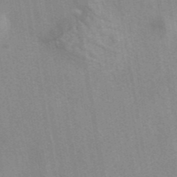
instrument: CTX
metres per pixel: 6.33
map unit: eAb
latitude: 42.1200
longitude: 107.2754
